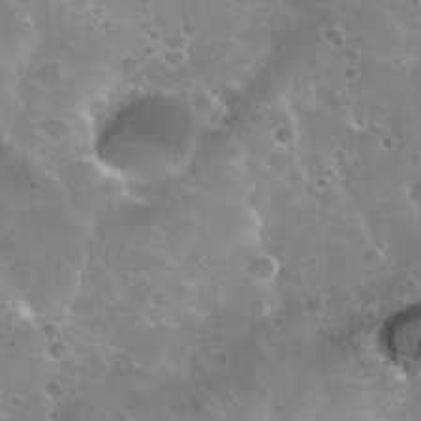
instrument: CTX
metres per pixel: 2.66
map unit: Nhu
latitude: 31.0837
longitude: -53.1025
